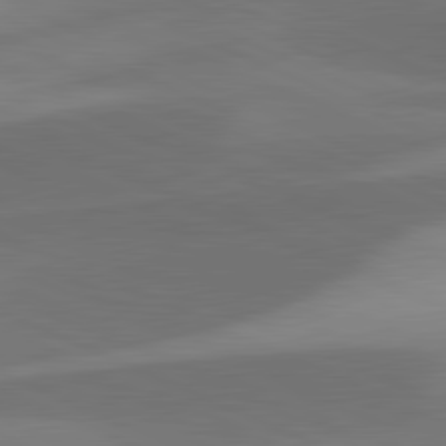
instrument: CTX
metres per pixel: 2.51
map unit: lApd
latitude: 81.5560
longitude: 125.7100
